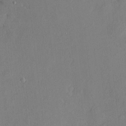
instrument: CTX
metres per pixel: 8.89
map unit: Htu
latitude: -7.4832
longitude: 175.9367
